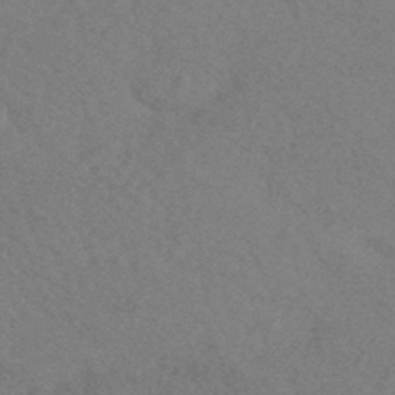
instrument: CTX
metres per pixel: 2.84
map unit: HNhu
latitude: -44.8030
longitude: 92.8786
